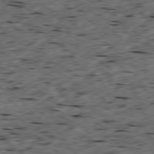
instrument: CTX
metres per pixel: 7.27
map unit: Ap
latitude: -79.5021
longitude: -90.4790
